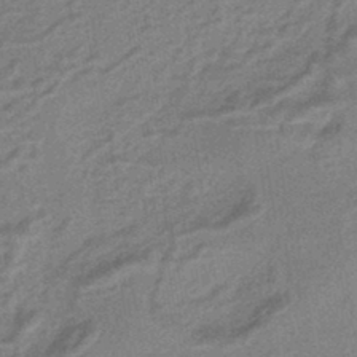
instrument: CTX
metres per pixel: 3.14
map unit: HNhu
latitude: -43.2564
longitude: 90.7275
